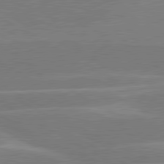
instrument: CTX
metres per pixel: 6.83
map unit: lApd
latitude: 80.4412
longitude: -123.8583
